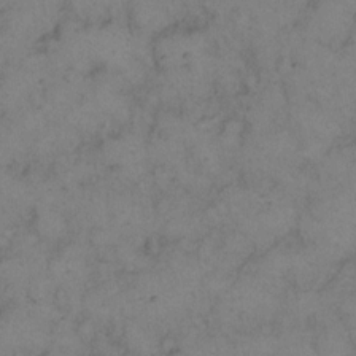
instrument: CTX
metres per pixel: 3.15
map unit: eHh
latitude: 15.0081
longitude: -63.4805
